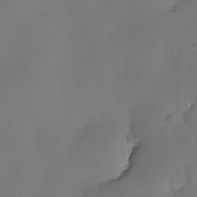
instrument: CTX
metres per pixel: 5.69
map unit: eHh
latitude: -23.3132
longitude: 14.9164
